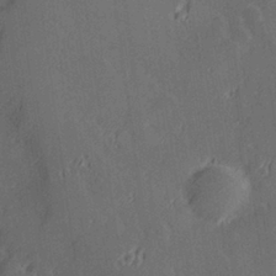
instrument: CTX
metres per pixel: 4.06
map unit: Hve
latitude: 27.8206
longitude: 145.1620
